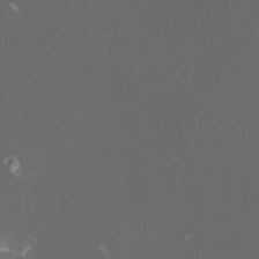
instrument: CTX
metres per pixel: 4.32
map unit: lHvf
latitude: -13.5588
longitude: -101.1592
